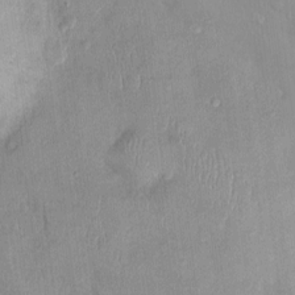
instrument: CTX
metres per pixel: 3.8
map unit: Nhu
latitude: 2.4790
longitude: -14.3657
